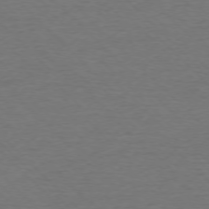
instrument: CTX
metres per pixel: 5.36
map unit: Ap
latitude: -76.6518
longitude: -94.1200
